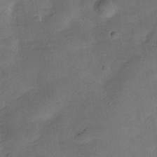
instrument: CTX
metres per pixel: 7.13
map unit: Hve
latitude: -27.7667
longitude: 92.3495
